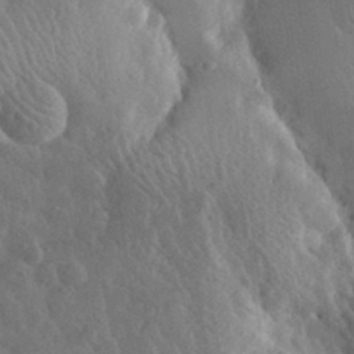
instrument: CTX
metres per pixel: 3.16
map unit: lHvf
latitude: 33.1403
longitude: -86.1389
